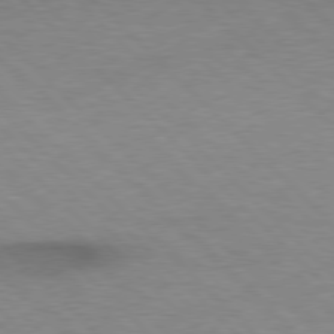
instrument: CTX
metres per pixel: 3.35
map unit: Hpe
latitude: 77.1592
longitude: -156.1766
